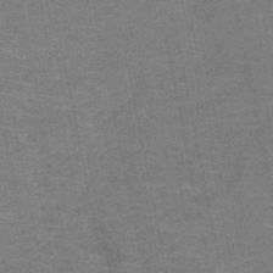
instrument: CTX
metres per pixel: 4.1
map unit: HNb
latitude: -51.5588
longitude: -44.3656
